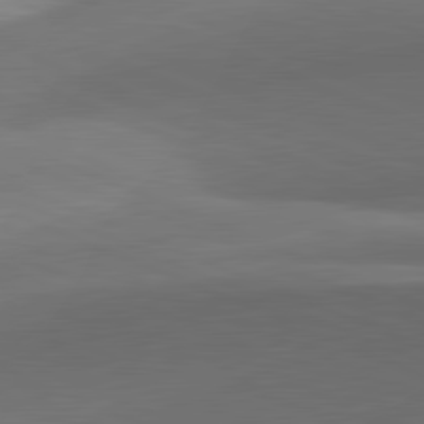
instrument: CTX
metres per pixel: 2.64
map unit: lApd
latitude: 81.6505
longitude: 132.1795
